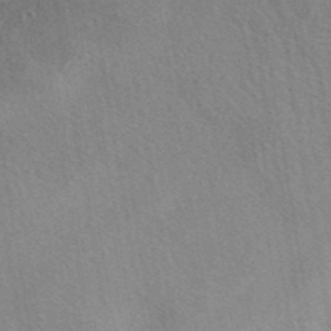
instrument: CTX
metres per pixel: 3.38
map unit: eAb
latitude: 40.2333
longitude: 106.9353
